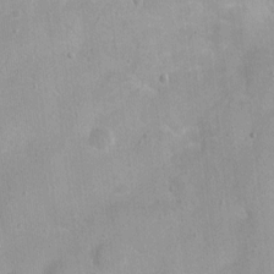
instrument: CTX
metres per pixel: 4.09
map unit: Nhu
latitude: 1.5560
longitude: -16.2144
